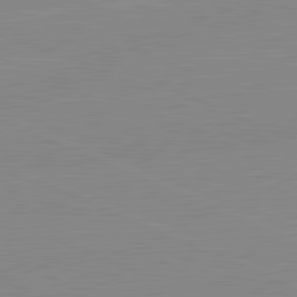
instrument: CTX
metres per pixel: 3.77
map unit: lApd
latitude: 81.5182
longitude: -156.5923
